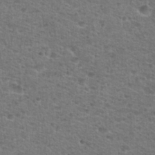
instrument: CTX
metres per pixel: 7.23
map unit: Hto
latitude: 28.0822
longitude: -49.1214
